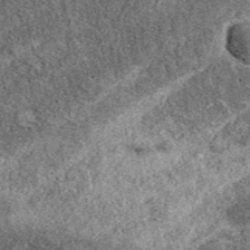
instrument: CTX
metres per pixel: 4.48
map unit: eAb
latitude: 38.8191
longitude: 110.4251
